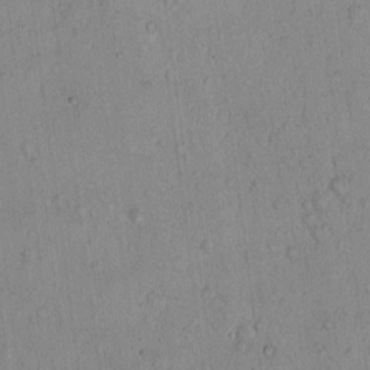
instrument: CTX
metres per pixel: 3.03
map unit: Hto
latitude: 10.5924
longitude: -57.9906
